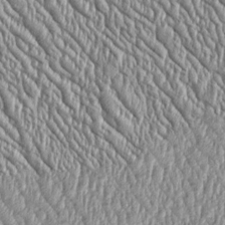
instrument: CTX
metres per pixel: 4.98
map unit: Htu
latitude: -4.2361
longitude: 158.5196
